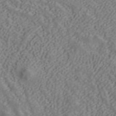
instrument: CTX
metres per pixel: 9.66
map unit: ANa
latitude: 40.0255
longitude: 35.0297
